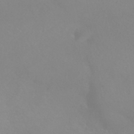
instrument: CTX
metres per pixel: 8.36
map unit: HNhu
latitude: -40.7841
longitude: 93.6911
